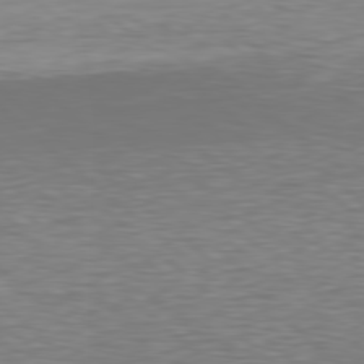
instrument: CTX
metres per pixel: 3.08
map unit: Hpe
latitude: 78.4979
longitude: -123.2348
